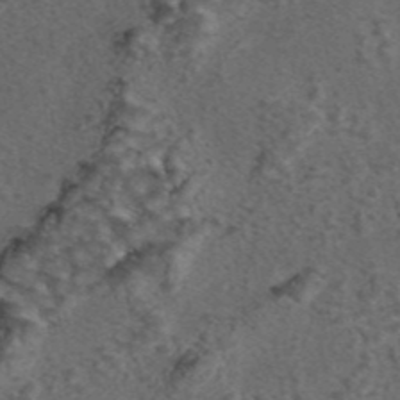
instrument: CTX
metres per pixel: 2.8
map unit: eAb
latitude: 43.7828
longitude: 107.1620
